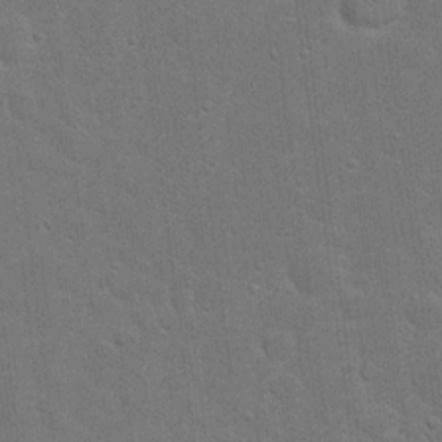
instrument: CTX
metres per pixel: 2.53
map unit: eHh
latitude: 19.9150
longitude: -62.2145
